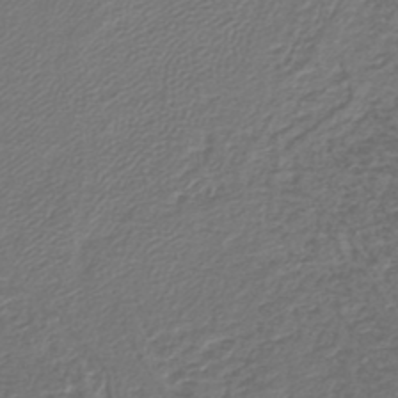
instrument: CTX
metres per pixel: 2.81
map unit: lHb
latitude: -42.6140
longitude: 61.6533
